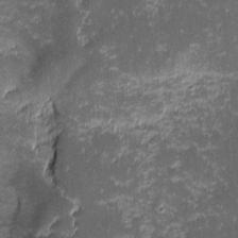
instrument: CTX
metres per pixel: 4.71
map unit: eHh
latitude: -1.5588
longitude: -86.3278
